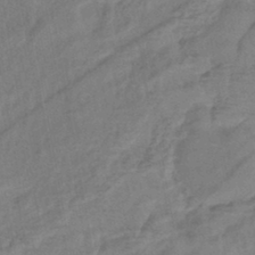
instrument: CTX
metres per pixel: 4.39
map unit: eHb
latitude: -43.0297
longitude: 83.3887
